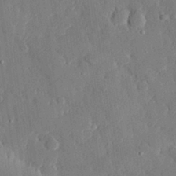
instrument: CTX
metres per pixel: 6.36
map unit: eHh
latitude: 28.3278
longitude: -79.7450
